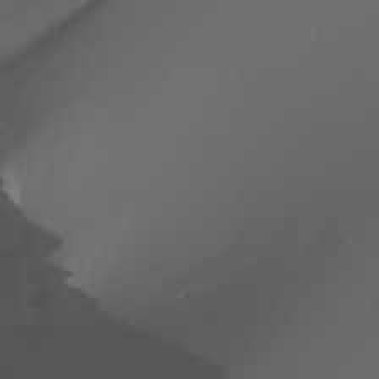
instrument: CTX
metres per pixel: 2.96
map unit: Nhu
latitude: -8.3495
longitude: -93.7638
